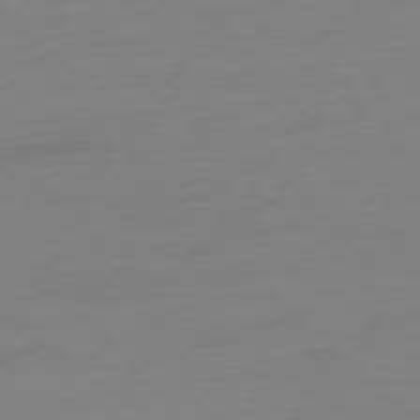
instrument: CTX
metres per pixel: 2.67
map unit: Ap
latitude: -78.6140
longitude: -59.9339
